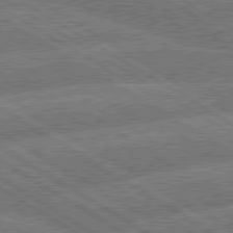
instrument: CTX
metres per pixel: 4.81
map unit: lApd
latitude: 79.8206
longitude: -162.8380
